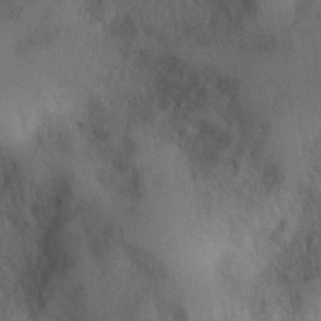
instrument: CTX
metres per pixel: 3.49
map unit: Nhu
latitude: 1.7260
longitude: -17.9906
